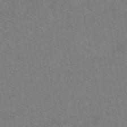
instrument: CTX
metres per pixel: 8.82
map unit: eAb
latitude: 49.2348
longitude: 120.5951
